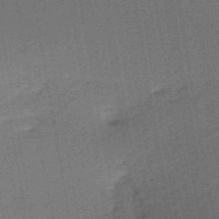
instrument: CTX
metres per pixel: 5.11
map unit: HNb
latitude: -52.1794
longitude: -48.4223
